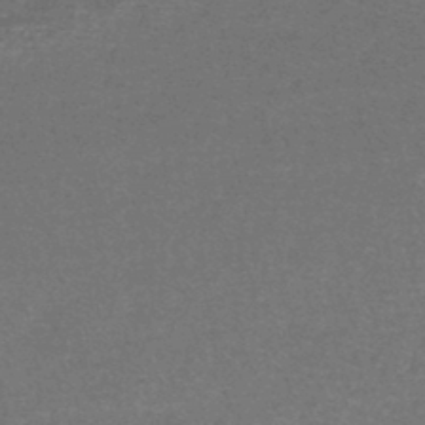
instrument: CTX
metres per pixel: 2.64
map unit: lHb
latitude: -43.7666
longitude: 54.8786
